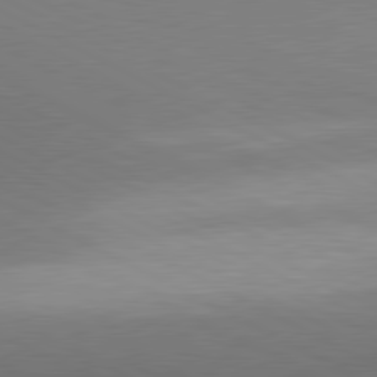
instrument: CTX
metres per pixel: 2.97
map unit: lApd
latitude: 80.7813
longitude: 139.8234
